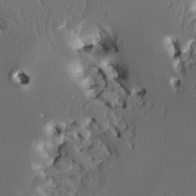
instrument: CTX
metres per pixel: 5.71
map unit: Htu
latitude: -3.6721
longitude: 149.8423
